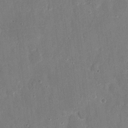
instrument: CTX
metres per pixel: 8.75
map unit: eHh
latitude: 7.8394
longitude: -68.7246
